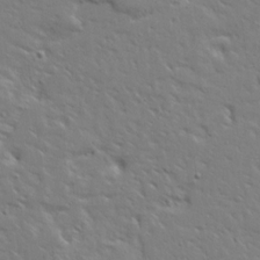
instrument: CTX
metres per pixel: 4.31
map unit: Ave
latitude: 14.3657
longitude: -139.4237
